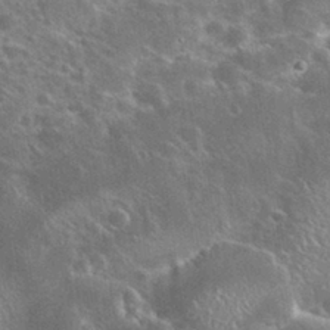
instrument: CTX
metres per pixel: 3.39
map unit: eHh
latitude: 32.0444
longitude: -60.6679
